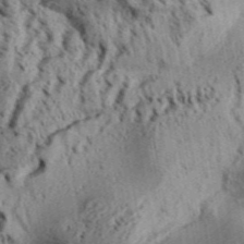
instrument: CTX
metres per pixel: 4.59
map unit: Aa
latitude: 32.3089
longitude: -137.3104
